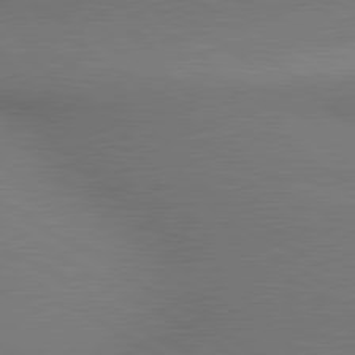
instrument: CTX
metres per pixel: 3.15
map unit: lApd
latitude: 80.3278
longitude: 128.9542
